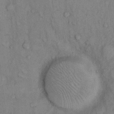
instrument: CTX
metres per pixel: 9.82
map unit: Hto
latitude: 9.7450
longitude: -59.1403
